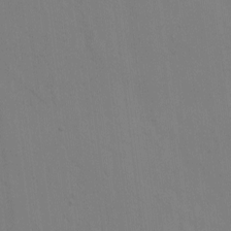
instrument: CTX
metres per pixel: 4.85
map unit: eHh
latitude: -8.2550
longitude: -69.0269
